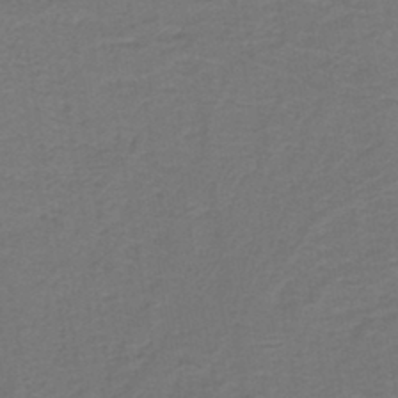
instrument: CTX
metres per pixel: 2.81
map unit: lHb
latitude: -42.0283
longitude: 53.6910
